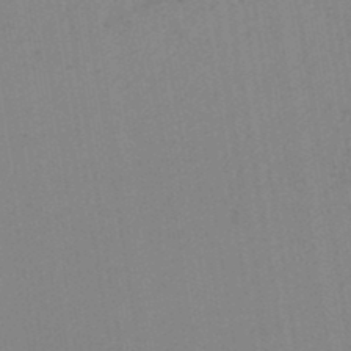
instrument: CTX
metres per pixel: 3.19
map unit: lHb
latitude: -44.5574
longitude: 72.6329
